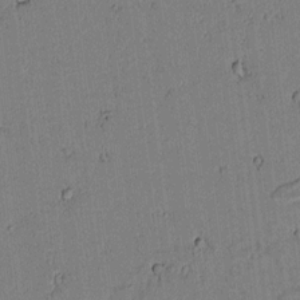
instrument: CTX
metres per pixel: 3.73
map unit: lAvf
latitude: 5.9150
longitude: 168.7841
